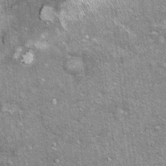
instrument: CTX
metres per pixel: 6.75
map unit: Ht
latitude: 9.4615
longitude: -38.2900
